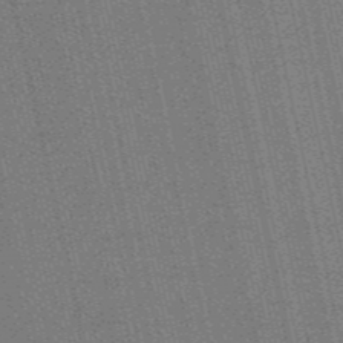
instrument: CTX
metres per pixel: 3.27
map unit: HNb
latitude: -47.8422
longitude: 59.5966
